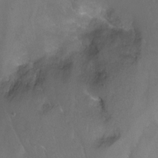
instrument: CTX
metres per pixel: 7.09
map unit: Ht
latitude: -12.9920
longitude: -43.8206
